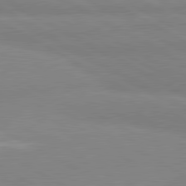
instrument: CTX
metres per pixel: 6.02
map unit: lApd
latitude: 80.9703
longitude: -179.1026
